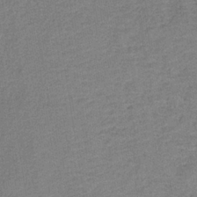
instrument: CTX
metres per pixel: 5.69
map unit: eAb
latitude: -36.0661
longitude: 52.1983
